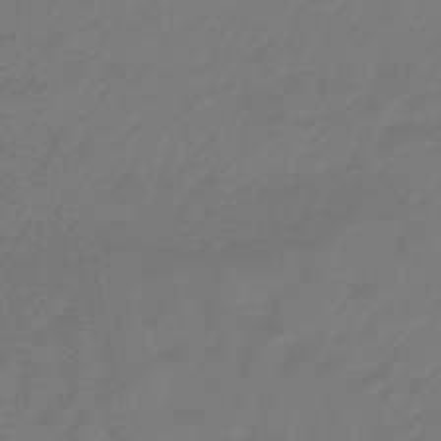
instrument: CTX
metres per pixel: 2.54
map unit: eHb
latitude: -46.7463
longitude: 82.4629
